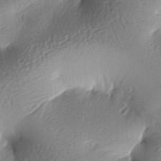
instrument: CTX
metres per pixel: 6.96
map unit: lAa
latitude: -8.6896
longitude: -127.3860
